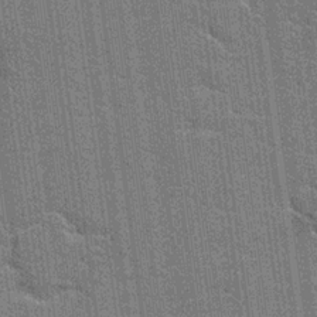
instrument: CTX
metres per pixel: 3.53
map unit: Hto
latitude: 20.2901
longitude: -48.5924
